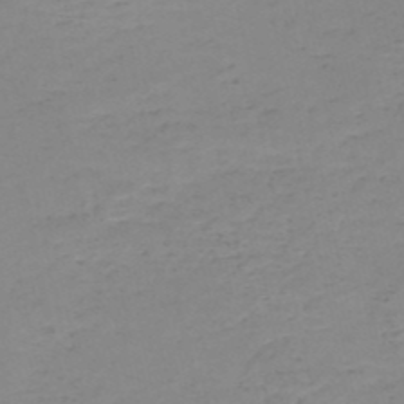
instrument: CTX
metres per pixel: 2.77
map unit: HNb
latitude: -50.2361
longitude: -51.4048
